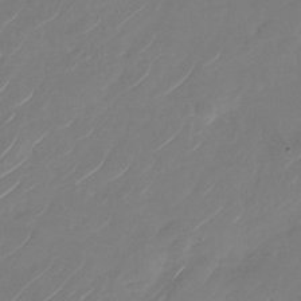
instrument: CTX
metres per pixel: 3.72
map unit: Nhu
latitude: -28.6141
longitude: -72.0444
